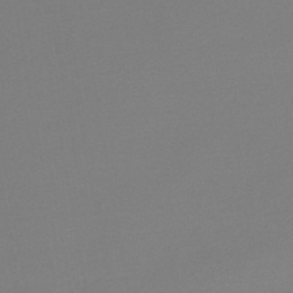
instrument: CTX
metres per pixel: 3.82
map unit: lHb
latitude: -44.9542
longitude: 64.4818
